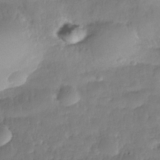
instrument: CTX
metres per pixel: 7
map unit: Nhe
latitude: -36.5384
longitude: -178.9703
